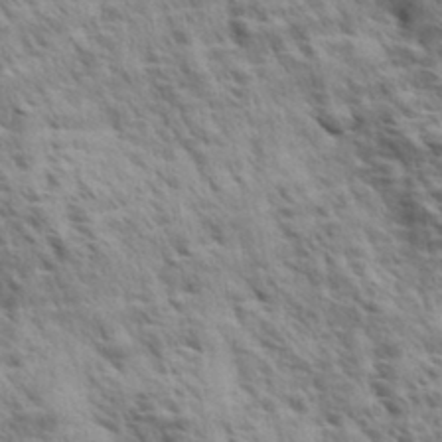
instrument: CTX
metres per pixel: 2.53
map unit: Aa
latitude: 33.1403
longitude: -141.0647
